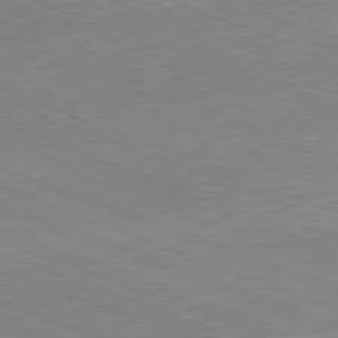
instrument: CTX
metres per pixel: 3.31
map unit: Hpe
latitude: -82.4818
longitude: 14.7275
